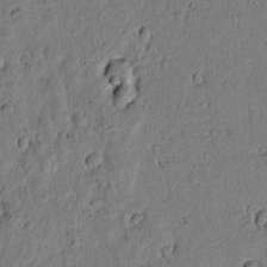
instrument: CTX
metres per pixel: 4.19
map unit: lAvf
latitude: 5.7639
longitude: 168.5951
